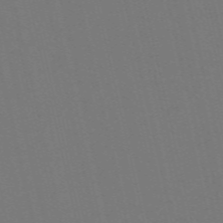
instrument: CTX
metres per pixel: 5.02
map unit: Nve
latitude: -58.8407
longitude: 60.8030
